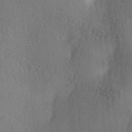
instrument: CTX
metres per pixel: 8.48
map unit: Ave
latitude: -6.1228
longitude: -120.3090
